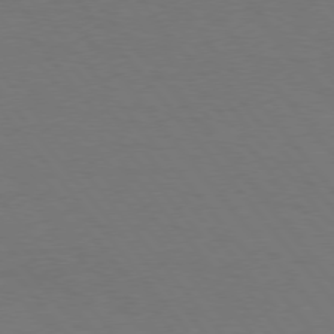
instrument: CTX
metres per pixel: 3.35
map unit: Hpe
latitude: 75.5371
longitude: -144.8191
